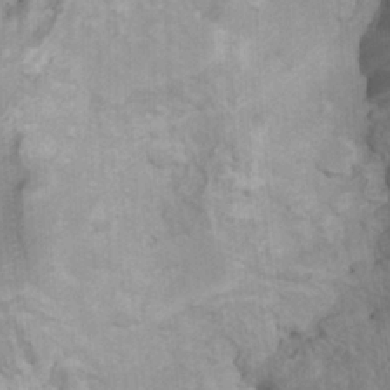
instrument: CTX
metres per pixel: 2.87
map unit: Hto
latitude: 7.2348
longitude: -34.3656
